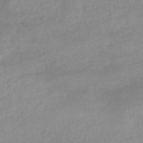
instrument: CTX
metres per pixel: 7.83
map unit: eHb
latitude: -45.0486
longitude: 84.7841
